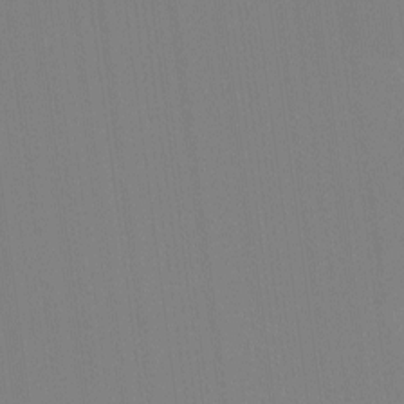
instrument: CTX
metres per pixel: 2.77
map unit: Nhu
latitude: -11.0486
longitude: -75.3293
